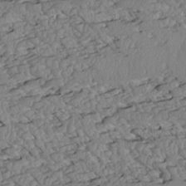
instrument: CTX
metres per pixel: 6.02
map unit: Htu
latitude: 2.4034
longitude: 149.4266
